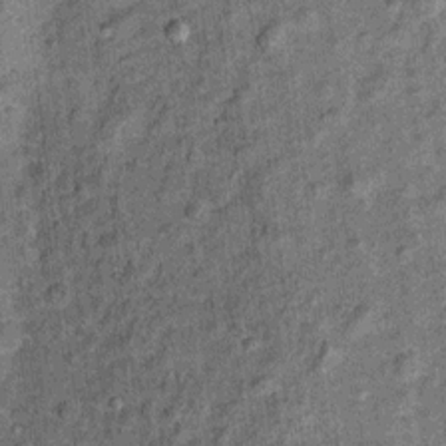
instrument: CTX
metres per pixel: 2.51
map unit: Ht
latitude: 11.1214
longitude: -38.8947
